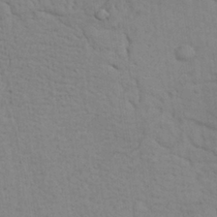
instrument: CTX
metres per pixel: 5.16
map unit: Nhu
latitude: 26.5924
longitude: -69.2726
